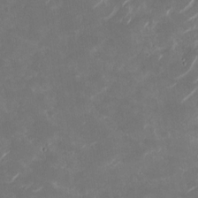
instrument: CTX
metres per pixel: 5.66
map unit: Nhu
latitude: -29.5588
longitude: -70.4034
